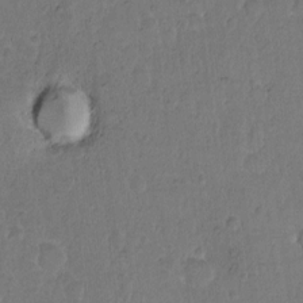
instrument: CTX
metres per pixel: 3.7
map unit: Hto
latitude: 9.6694
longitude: -60.7813
